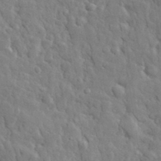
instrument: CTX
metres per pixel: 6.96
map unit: lHvf
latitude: 34.8380
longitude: -86.9702
